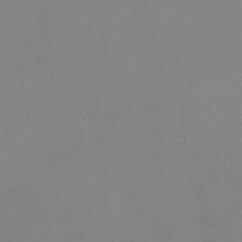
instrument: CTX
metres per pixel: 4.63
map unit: HNhu
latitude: -1.8990
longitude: -3.1592
